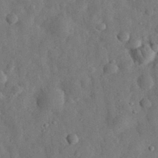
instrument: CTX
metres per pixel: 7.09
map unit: eHh
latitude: 31.1781
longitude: -74.3278
